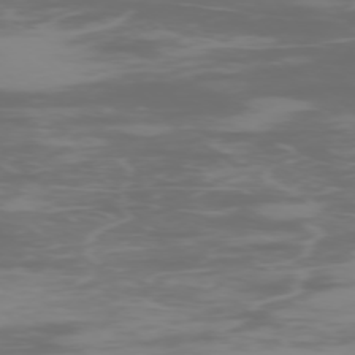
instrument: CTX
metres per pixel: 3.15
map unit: Ap
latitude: -76.0472
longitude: -75.4426
